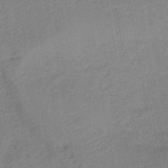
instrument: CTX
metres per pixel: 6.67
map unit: lHb
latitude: -41.4076
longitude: 67.8044
